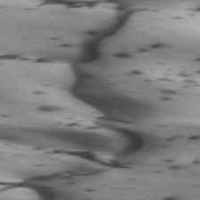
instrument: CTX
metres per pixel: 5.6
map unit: lApd
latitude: 72.6302
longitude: -52.5546
